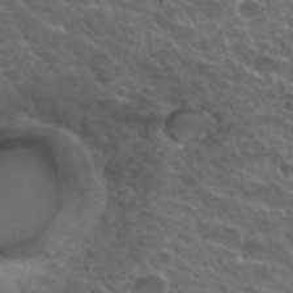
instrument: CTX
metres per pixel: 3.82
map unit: Hto
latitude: 33.8016
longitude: -50.2900
